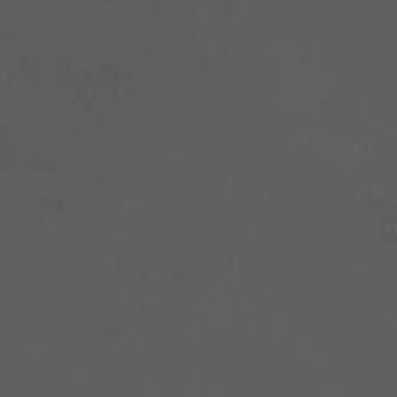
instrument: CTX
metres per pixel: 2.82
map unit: eHh
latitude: -2.8785
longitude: 19.7667
